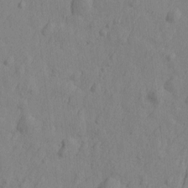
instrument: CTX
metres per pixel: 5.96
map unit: Htu
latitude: -2.9352
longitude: -175.3860
